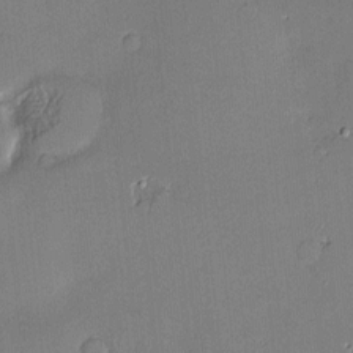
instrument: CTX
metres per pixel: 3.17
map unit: Hve
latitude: -9.7478
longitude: 175.5588
